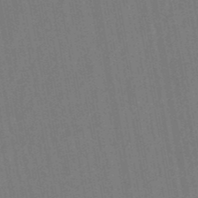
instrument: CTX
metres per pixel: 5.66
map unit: lHb
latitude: -49.1998
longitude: 73.4454
